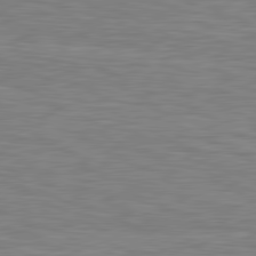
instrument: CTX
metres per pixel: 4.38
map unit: lApd
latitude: 80.7813
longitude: 172.6140
